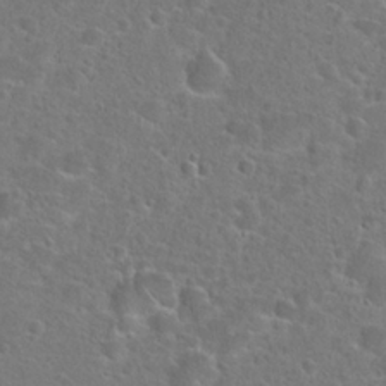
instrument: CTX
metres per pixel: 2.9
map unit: Hto
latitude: 23.5938
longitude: -46.7058
